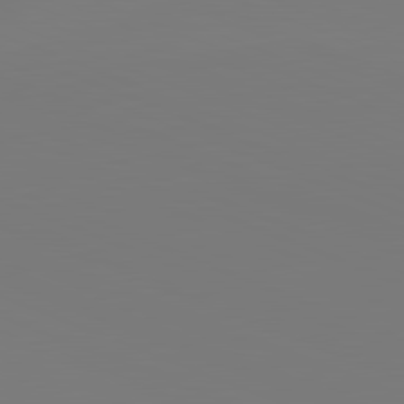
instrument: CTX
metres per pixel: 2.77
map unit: lApd
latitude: 82.1199
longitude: 146.9164
